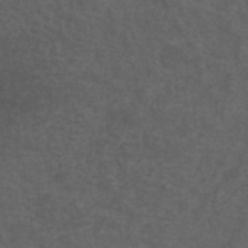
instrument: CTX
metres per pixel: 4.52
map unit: ANa
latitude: 38.9325
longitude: 23.5777
